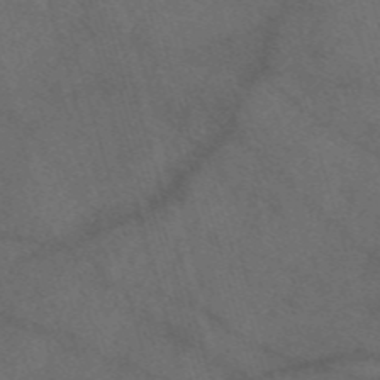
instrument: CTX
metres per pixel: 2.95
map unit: eAb
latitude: 47.6505
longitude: 117.5588
